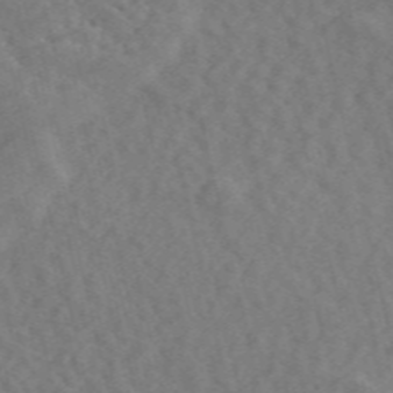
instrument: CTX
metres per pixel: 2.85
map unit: ANa
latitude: 49.8961
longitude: -81.8016
